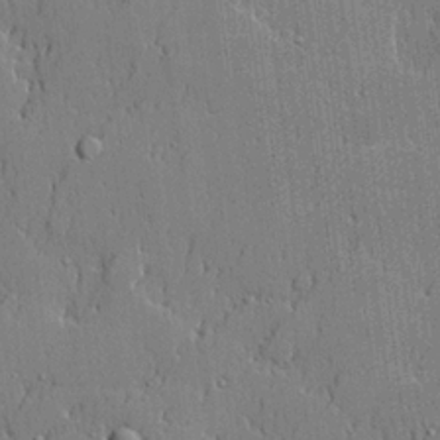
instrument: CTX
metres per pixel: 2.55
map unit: lHvf
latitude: 21.1026
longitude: 143.6343
